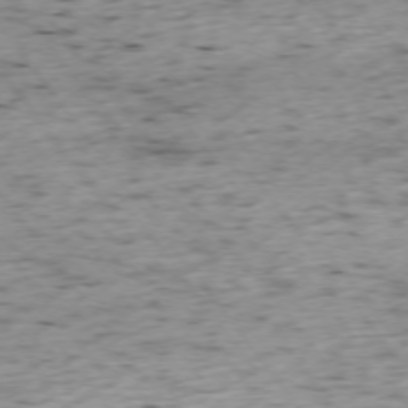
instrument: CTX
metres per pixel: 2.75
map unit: Ap
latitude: -74.1795
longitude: -73.2726
